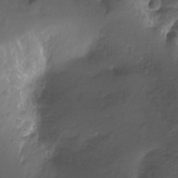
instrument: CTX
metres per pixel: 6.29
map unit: Nhu
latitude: -11.1242
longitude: -35.7260
